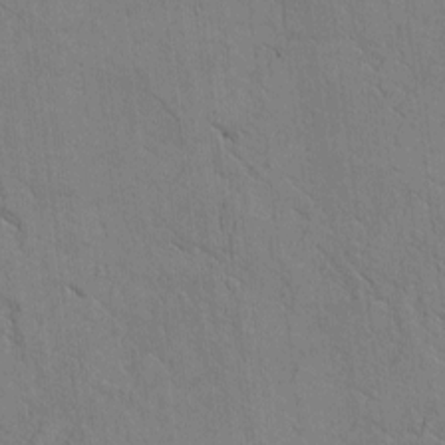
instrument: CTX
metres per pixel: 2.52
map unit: Htu
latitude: -3.5777
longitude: 170.4629
